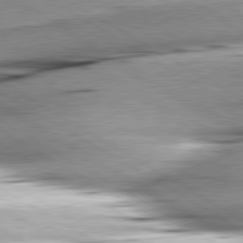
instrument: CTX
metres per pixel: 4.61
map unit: lApd
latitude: 80.1200
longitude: -156.6490
